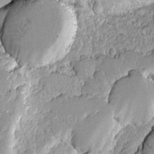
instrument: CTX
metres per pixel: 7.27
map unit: Ave
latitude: -9.0297
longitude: -116.4601
